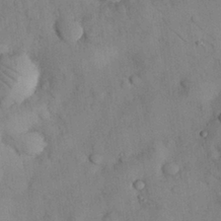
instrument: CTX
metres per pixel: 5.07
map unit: Nhu
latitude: 28.8191
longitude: -72.4790
